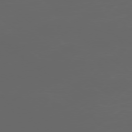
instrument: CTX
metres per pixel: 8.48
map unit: Ap
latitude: -77.6722
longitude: -75.7072
